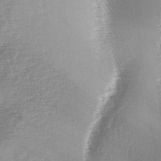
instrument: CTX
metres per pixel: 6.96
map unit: lAa
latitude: -4.6707
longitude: -128.8947
